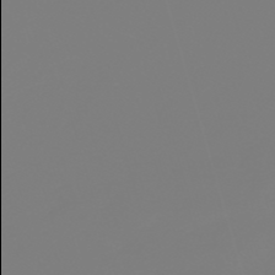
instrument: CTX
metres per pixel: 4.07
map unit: lHb
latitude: -49.9367
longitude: 82.0094
